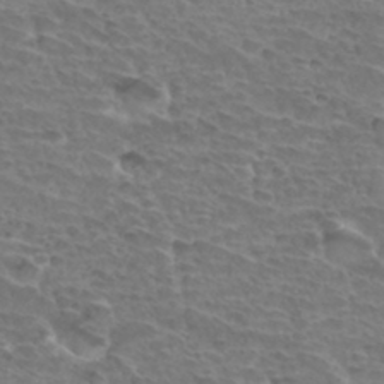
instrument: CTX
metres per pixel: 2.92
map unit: Hto
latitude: 34.0822
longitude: -44.5168
